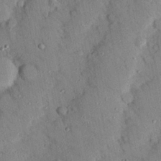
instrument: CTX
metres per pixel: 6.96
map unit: Nhu
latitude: 24.9324
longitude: -73.1215
